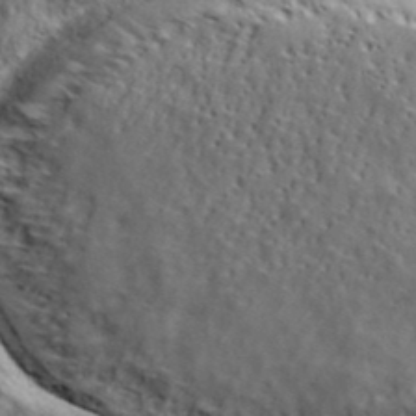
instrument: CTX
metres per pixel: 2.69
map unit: lHvf
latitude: 39.5182
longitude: -86.8380
